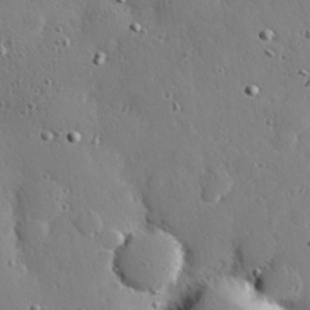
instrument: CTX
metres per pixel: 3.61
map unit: Hve
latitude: 26.7435
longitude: -93.1025
